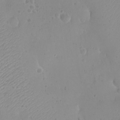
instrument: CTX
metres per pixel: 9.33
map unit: eHh
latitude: -9.4265
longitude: -69.0647
